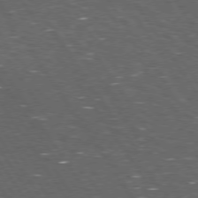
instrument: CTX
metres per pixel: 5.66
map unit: Hpe
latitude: 73.9528
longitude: -124.6868
